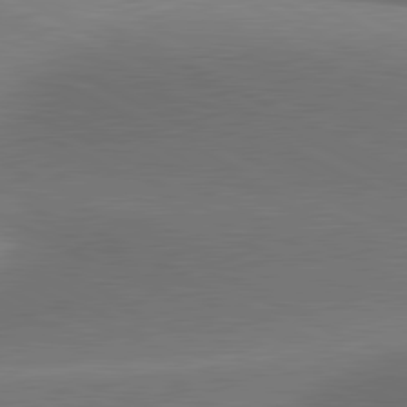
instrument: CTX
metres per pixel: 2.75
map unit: lApd
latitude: 81.3293
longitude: 135.3699
